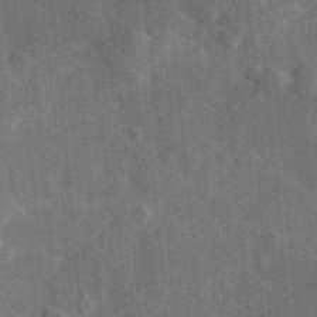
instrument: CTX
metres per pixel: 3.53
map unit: lHvf
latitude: 33.5938
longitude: -90.3278
